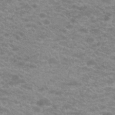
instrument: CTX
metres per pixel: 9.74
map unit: Hto
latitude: 20.8758
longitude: -37.1214
